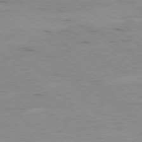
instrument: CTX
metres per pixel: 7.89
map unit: Ap
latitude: -79.3131
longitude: -99.9150
